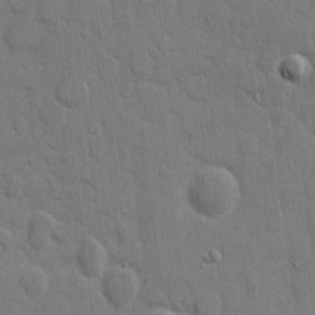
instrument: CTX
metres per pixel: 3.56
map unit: eHh
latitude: 8.8002
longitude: -67.7071
